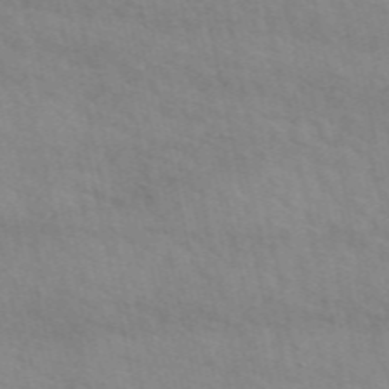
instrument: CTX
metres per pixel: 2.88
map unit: eAb
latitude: 51.1970
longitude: 107.1242
